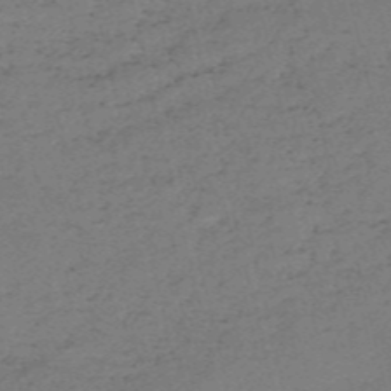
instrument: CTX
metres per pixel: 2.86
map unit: HNb
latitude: -55.5399
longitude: -42.9325
